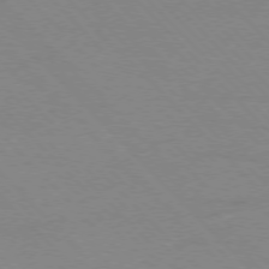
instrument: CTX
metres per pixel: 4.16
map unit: Ap
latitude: -77.6344
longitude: -87.9528
